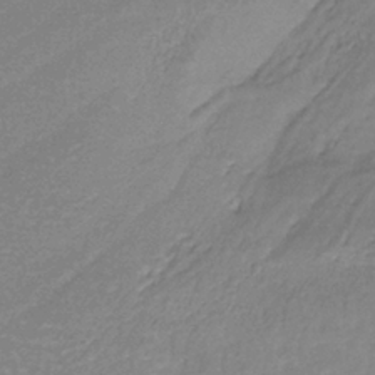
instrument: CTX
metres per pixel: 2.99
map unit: lHb
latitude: -37.4643
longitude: 58.4817
